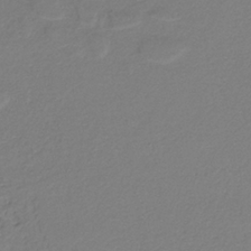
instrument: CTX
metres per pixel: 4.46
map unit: HNb
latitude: -34.5763
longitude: 60.7274
